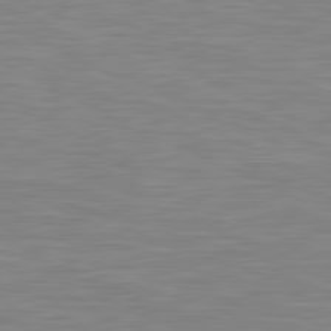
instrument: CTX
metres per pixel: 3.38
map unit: lApd
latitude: 81.3671
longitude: -170.1011
